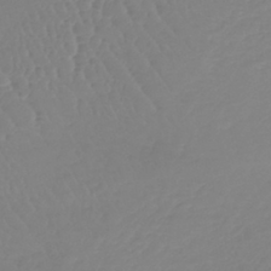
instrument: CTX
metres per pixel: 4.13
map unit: lHb
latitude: -40.8975
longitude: 68.1605
